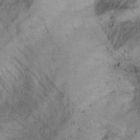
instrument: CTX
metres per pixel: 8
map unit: Aa
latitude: -3.2753
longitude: -71.5182
